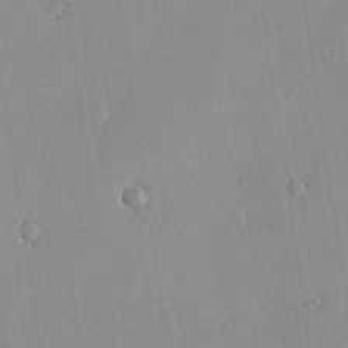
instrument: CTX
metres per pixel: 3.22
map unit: lHvf
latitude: 13.4993
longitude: 179.0864
